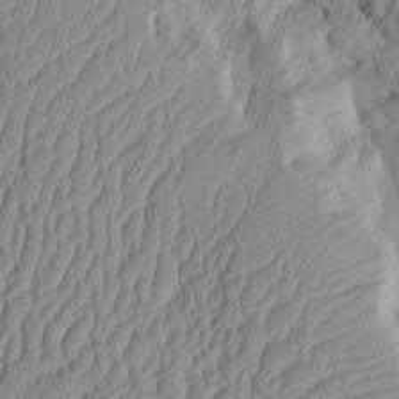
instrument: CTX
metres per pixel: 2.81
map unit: Aa
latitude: 9.1025
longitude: -127.9906
